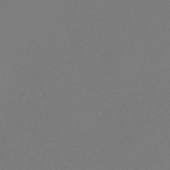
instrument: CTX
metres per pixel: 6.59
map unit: Nve
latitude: -56.7085
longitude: 61.9745
